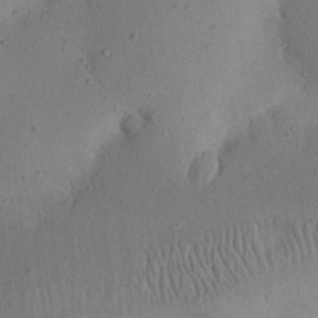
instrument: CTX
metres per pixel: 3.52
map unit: eHh
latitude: 25.2159
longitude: -70.7624
